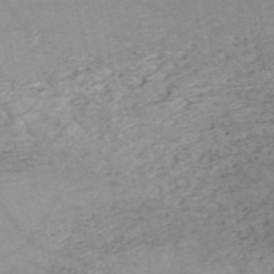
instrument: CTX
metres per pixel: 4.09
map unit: HNb
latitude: -55.6911
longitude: -39.8583
